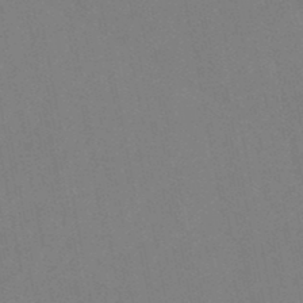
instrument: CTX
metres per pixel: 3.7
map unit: lHb
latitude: -48.3307
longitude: 79.6533
